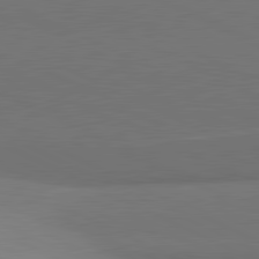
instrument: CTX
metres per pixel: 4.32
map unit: lApd
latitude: 81.7261
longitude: 154.6330
